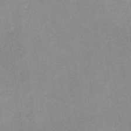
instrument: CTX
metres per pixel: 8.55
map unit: HNb
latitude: -31.8233
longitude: 62.5951
